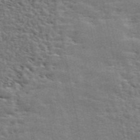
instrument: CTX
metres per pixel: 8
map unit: ANa
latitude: 50.1388
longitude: -82.0822
